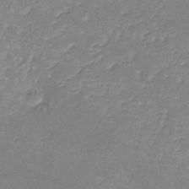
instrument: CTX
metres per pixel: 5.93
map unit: lHb
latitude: -36.1605
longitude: 72.7085
